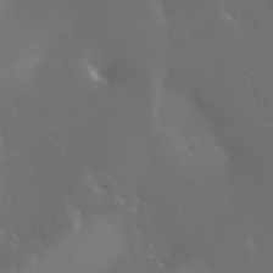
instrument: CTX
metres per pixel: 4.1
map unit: Ave
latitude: 20.1389
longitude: -137.8773
